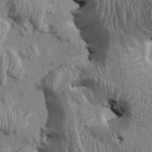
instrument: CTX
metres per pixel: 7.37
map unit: Ht
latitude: -0.8975
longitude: -14.0633
